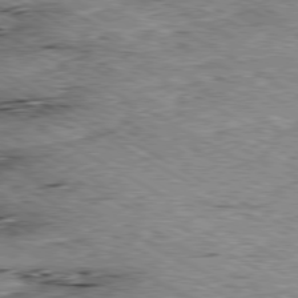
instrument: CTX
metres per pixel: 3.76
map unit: Ap
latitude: -80.3684
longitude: -50.2333
